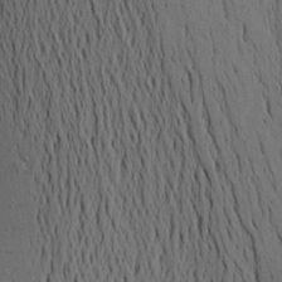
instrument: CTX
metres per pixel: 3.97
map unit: Aa
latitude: 19.6127
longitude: -149.1781
